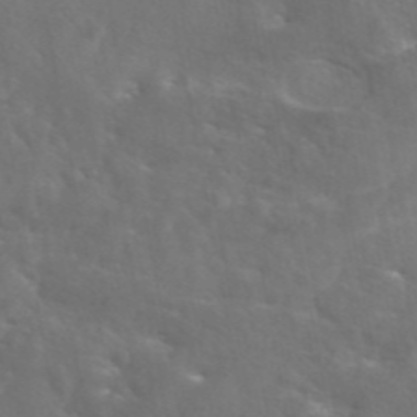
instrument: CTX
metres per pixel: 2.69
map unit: eAb
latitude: 45.5371
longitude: 125.5021
